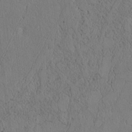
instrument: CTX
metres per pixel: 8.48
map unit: Htu
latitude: 3.7260
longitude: 151.0297
